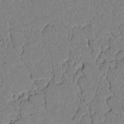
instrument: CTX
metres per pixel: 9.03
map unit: lAvf
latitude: 5.5371
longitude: 166.9920
